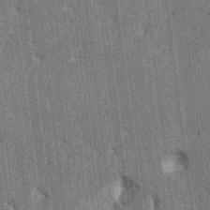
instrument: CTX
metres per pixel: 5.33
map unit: HNhu
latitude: 7.3860
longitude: -6.1956
